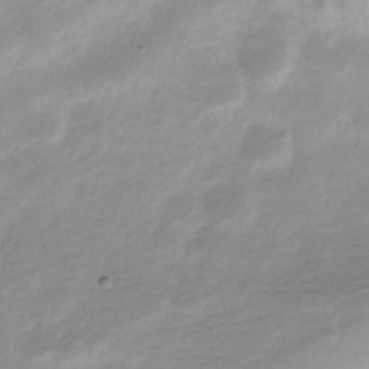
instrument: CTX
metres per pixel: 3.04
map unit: Nve
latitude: -22.6897
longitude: 105.4832
